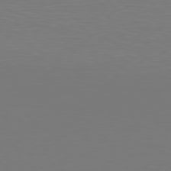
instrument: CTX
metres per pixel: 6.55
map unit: Hpe
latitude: 78.5168
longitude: -138.3467
